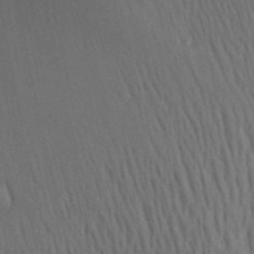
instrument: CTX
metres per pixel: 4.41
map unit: Aa
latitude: 28.8002
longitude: -138.6113
